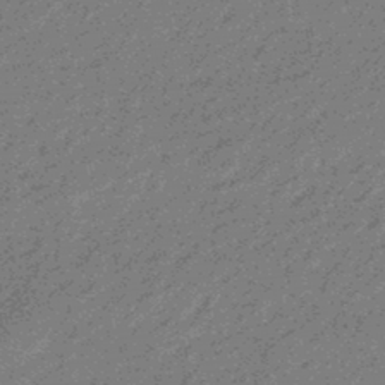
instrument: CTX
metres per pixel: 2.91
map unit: eHb
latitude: -43.8800
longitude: 88.5573
